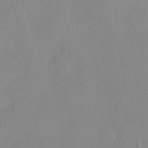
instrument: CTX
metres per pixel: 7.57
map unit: HNhu
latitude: 3.1781
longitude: 7.8233
